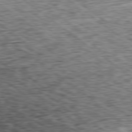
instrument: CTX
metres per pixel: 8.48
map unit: Ap
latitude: -79.1620
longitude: -76.5168
